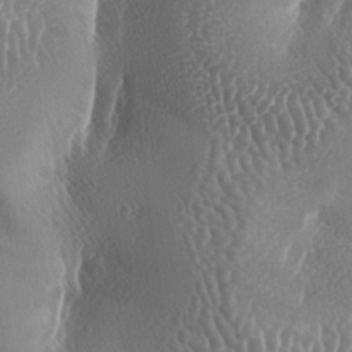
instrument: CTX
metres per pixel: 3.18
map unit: lAa
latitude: -6.3684
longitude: -128.8758
